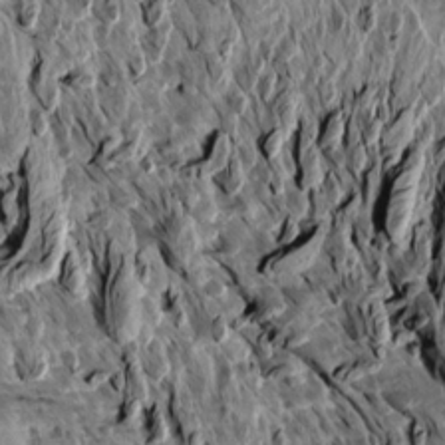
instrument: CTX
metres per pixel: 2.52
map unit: Aa
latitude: 14.1767
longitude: -143.6694
